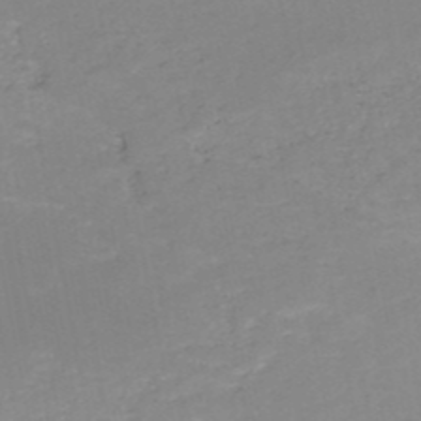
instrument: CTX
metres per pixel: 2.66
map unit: HNb
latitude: -51.0486
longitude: -52.0633
